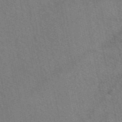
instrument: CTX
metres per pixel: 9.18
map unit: eAb
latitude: 51.6505
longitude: 114.8597
